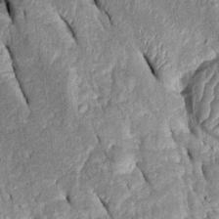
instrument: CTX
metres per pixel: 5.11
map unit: Htu
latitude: -0.3118
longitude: 149.8234
